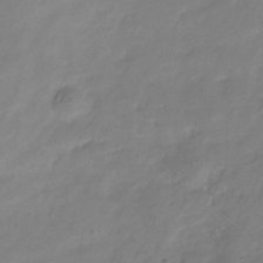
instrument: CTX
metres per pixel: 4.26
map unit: Hve
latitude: -34.7085
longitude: 88.1417
